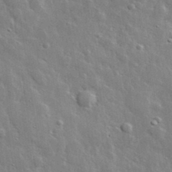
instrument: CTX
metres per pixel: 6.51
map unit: lHvf
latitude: 33.4804
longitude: -90.6302
